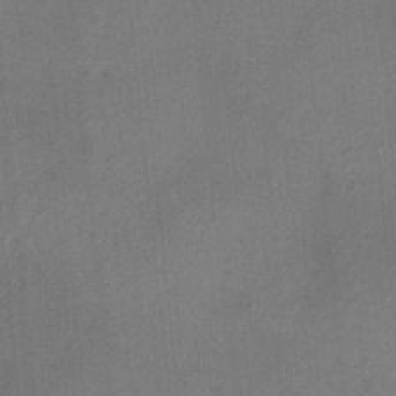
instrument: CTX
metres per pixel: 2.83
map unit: HNhu
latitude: 13.4427
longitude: 10.4629
